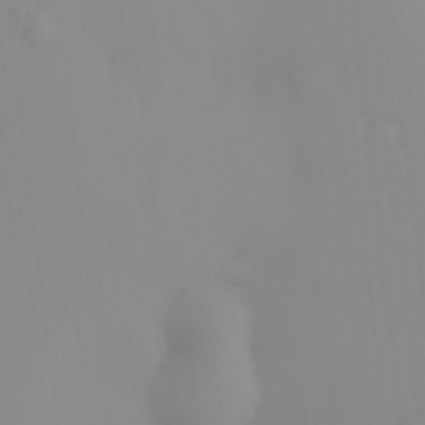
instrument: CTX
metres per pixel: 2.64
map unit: HNhu
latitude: 7.1025
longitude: 13.9178
